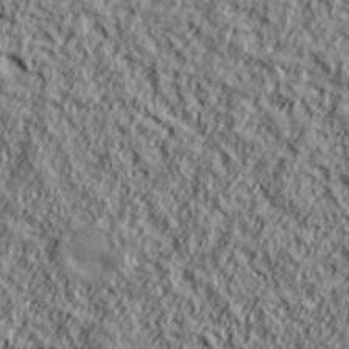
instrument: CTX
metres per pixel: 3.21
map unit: lHvf
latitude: 38.3089
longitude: -91.6694
